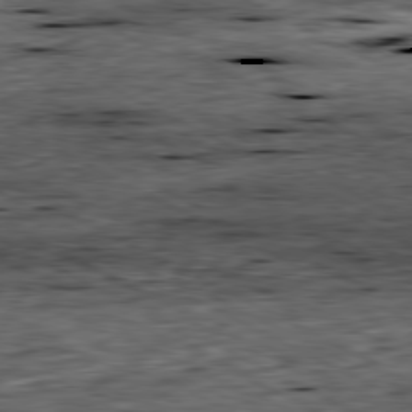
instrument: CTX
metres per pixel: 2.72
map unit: Ap
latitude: -80.9164
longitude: -88.5735
